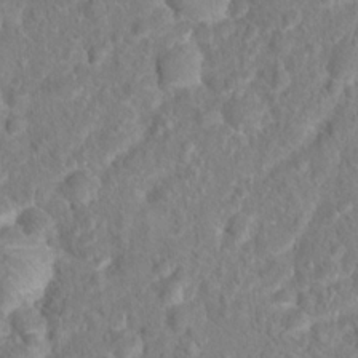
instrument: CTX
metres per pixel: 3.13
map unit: Hto
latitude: 16.8569
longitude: -41.4048
